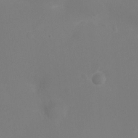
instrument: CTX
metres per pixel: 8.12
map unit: Ht
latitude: -6.6896
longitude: -21.1026
